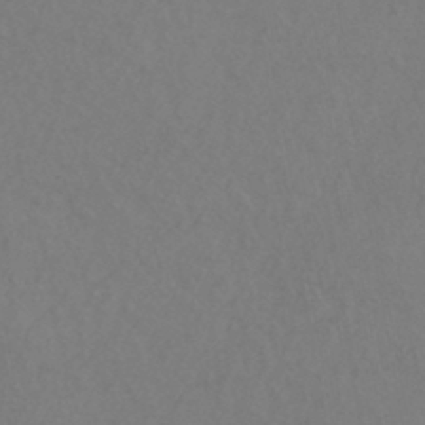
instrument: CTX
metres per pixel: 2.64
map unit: HNhu
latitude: -43.5966
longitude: 89.4832
